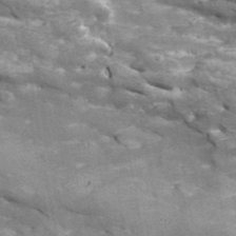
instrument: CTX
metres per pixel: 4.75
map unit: eHh
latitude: 43.3104
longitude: -90.5735
